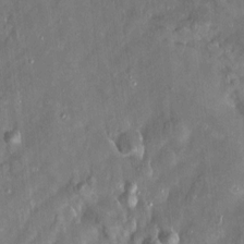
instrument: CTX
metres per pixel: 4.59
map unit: Htu
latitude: 2.1200
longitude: 142.4062
